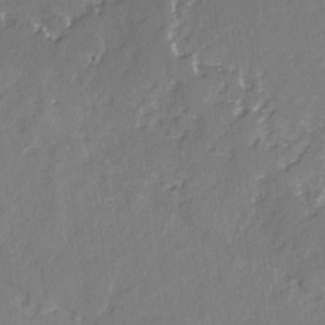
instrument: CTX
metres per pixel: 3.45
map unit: lAvf
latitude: -3.2942
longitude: -107.3860
